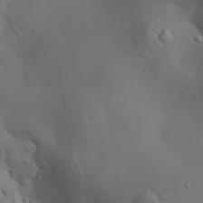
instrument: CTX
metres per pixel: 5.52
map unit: Aa
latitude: 30.7058
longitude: -132.6302
